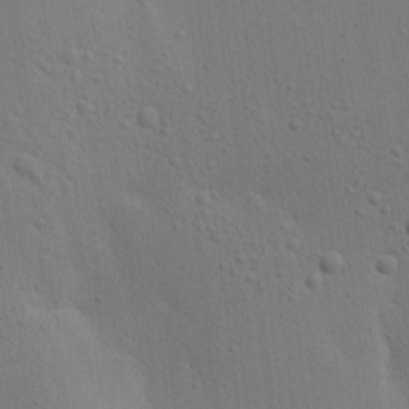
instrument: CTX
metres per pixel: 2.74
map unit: Ave
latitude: 17.0081
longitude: -138.8947
